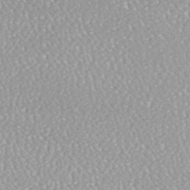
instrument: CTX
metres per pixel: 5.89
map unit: HNhu
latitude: -48.5196
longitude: 98.5007
